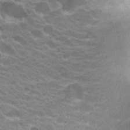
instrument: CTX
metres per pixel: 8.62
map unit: Hto
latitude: 23.7638
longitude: -36.2334
